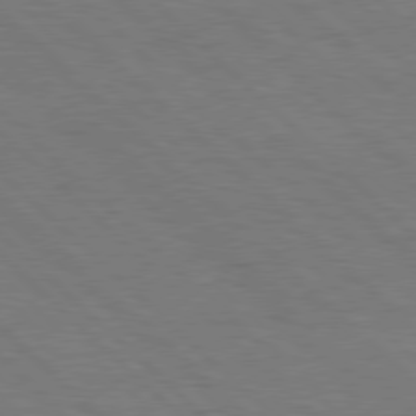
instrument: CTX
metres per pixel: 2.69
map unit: Hpe
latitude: 77.7071
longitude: -155.3482
